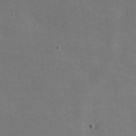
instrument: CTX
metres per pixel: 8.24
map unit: lHvf
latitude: -11.0864
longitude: -100.0822
